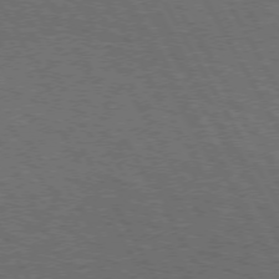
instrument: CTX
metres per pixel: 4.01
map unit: lApd
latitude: 72.9136
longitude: -73.0459
